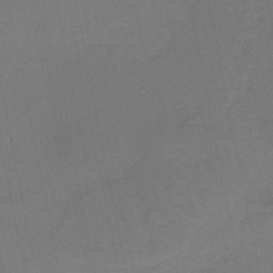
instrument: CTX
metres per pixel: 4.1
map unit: HNb
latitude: -50.3117
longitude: -49.0836
